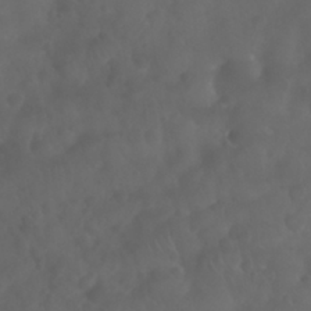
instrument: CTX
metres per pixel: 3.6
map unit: Nhu
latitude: 29.0269
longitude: -65.4804
